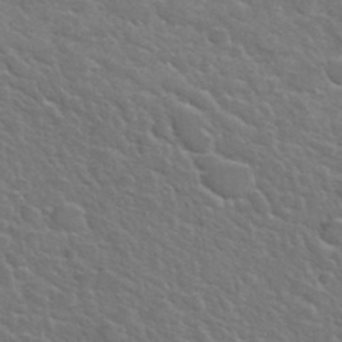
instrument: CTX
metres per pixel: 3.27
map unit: Hto
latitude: 36.1578
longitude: -50.3278
